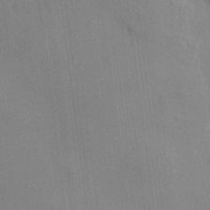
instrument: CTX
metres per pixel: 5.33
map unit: HNhu
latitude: 12.9892
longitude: 9.8044
